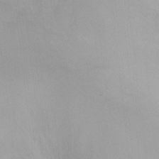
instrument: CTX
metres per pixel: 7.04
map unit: Nhu
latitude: -8.7841
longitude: -42.3089
